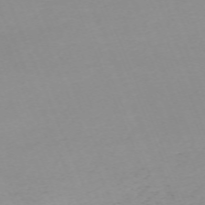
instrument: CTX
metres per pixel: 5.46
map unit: Nhu
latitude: -67.4265
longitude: 38.2929
